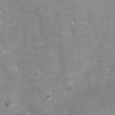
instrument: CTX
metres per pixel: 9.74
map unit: Ht
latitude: 4.5357
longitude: -21.4993
